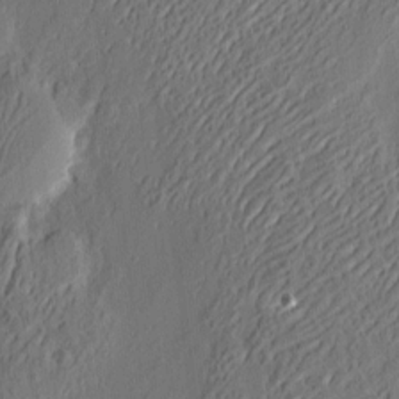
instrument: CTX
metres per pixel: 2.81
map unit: eHh
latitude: 3.9528
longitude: -77.8394
